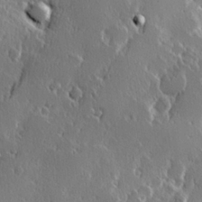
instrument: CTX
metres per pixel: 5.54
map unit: Hve
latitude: 23.5938
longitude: 146.1983
